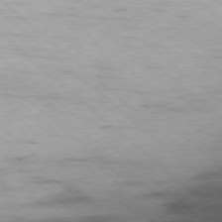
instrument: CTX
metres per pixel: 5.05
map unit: Ap
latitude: -77.9178
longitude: -93.8583
